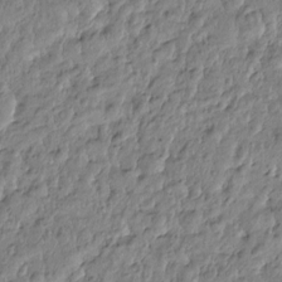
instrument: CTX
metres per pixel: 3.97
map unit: Htu
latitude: -5.0297
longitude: 177.2187
